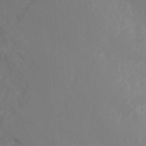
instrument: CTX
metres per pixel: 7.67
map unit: Ht
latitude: -10.7274
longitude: -34.0444
